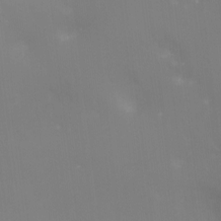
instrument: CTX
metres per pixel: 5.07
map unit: Ht
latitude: -8.6329
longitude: -27.9906
